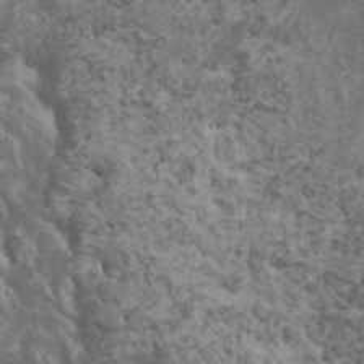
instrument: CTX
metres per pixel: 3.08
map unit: HNhu
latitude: -0.4440
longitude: 2.1794
